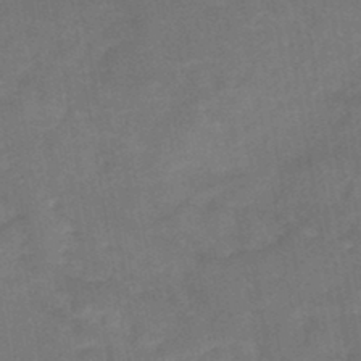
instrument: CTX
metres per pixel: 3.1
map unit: HNb
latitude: -44.4062
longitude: -38.4223
